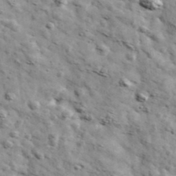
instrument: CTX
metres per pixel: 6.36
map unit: Ave
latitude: 41.9717
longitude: -108.8947
